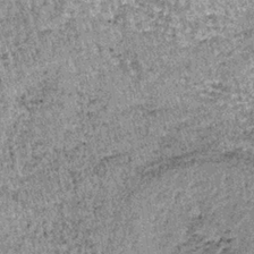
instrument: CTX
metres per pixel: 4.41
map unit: lHb
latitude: -37.2565
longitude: 66.5952
